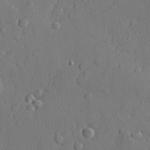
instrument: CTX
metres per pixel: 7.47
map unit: lHvf
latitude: 23.6505
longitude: 141.6344
